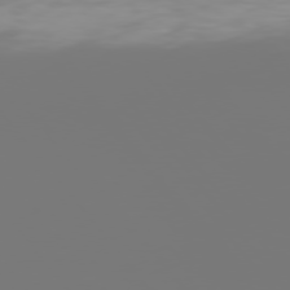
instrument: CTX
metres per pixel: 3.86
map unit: Hpe
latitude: 75.8394
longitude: -142.2901
